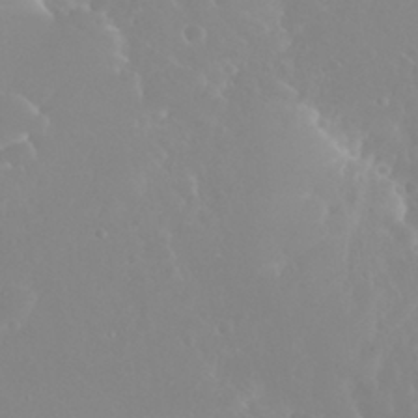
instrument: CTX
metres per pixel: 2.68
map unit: Nhu
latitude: 29.9339
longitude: -57.4615
